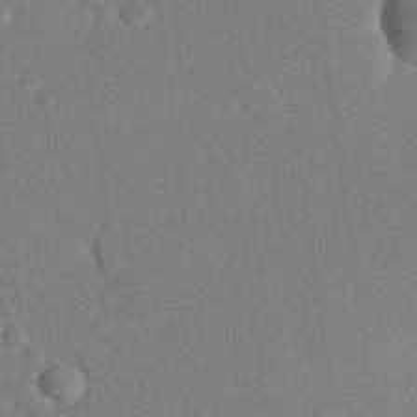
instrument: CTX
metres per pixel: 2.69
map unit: eHh
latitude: 26.2334
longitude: -80.4034
